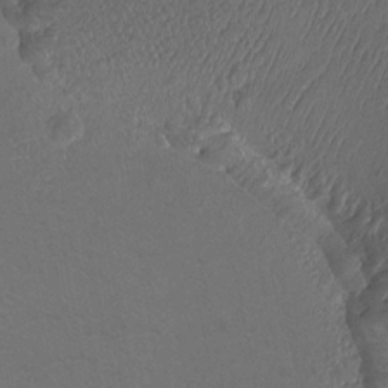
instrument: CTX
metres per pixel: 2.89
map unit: Htu
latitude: -11.9367
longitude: -71.5371
